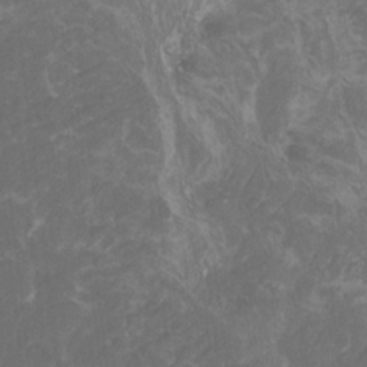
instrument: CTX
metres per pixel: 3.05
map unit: Htu
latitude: -11.4076
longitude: -73.7639
